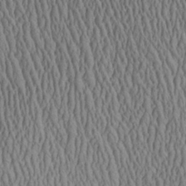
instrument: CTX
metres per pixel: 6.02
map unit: Aa
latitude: 25.1781
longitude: -135.6694
